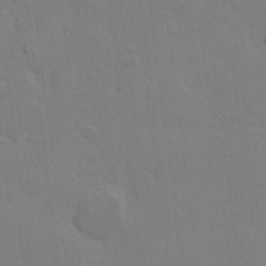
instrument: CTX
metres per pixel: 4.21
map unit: eHh
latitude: 6.9136
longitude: -65.9906
